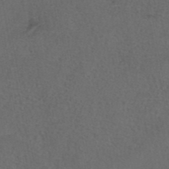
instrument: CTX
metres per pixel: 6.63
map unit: eAb
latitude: 43.1025
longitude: 104.8786
